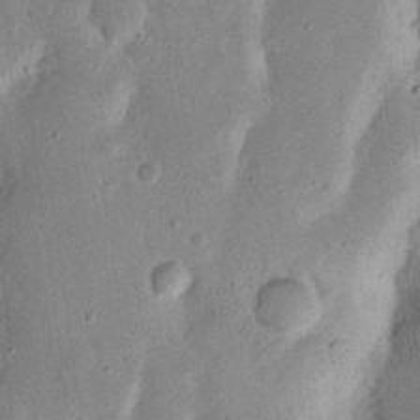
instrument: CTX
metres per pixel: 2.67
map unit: Nhu
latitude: 17.3482
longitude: -74.4790
